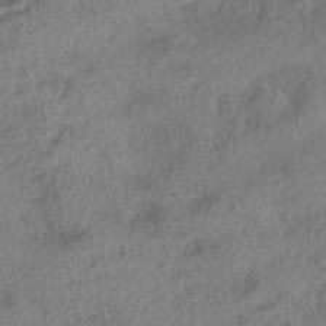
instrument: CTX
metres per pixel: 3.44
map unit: eHh
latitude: -42.6329
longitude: 121.1242
